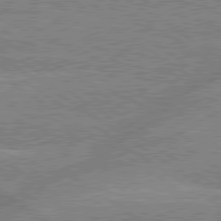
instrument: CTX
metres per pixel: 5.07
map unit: lApd
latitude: 79.5938
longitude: -157.6693
